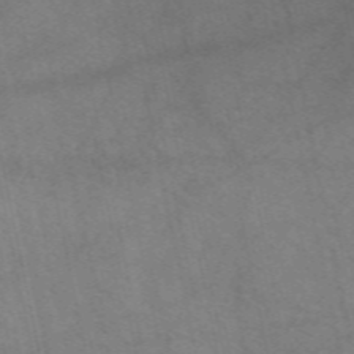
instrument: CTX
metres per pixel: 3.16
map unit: eAb
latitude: 51.3859
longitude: 109.3887
